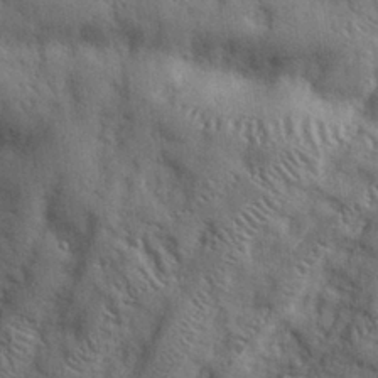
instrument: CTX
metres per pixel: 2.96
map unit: eHh
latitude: 28.3467
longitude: -74.6113
